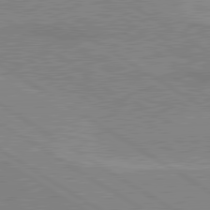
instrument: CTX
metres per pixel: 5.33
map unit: lApd
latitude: 80.3656
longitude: 123.5021
